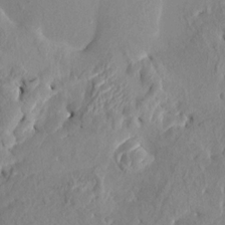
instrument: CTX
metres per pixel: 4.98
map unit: HNhu
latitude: 7.4426
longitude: -1.1592
